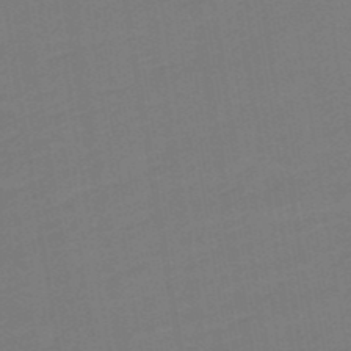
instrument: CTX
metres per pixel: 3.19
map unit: lHb
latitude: -49.9556
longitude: 81.3699
